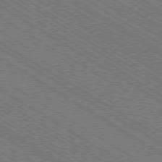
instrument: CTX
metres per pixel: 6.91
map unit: Ap
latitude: -79.2376
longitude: -78.8380
